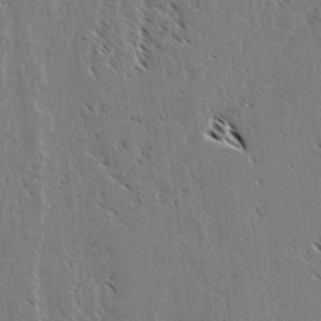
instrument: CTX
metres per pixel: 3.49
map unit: lAvf
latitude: 3.0269
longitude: -105.4805
